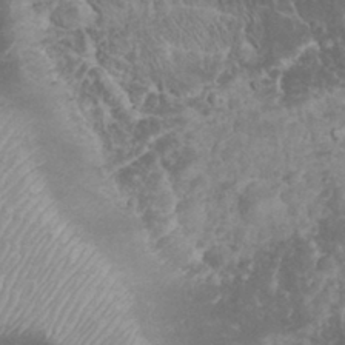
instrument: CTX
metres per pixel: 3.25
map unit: eHh
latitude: 32.3845
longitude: -64.2334
